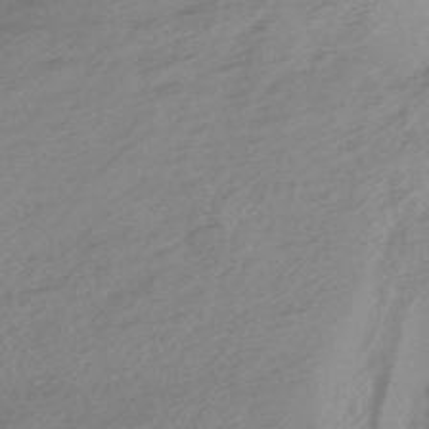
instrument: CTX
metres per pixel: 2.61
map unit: HNhu
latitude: -46.0850
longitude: 91.7478
